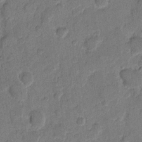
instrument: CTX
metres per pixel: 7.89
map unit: eHh
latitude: 9.3293
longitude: -65.0647
